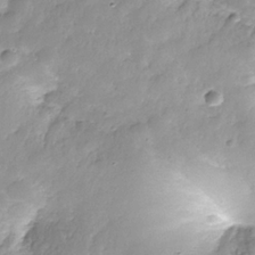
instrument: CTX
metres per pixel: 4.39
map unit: Nhe
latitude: -36.3495
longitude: -178.2901
